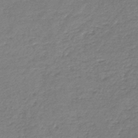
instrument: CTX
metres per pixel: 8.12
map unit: lHb
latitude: -45.6344
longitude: 57.6722
